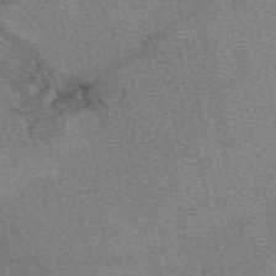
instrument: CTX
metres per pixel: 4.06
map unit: eAb
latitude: 49.7450
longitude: 107.7289
